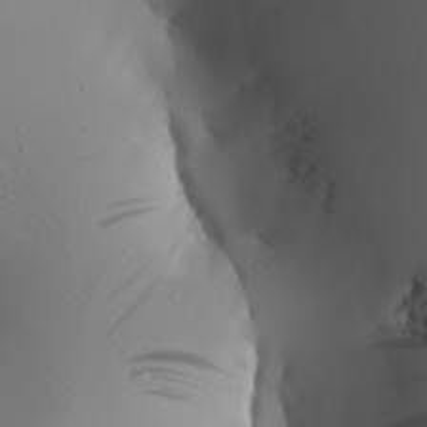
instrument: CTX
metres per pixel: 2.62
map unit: Aa
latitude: 25.2348
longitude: -144.5357
